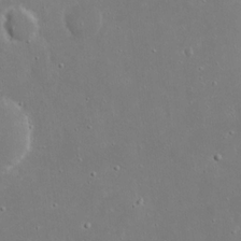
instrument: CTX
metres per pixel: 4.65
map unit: eHh
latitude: 17.5182
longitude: -71.4426
